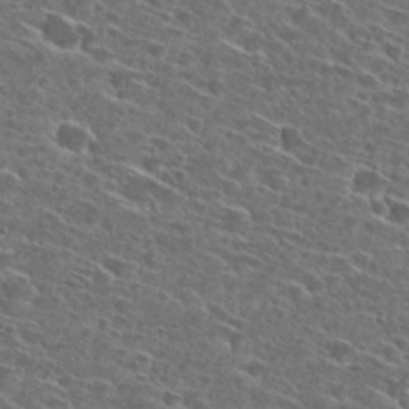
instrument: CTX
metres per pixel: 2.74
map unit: Hto
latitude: 27.3482
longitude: -46.5357
